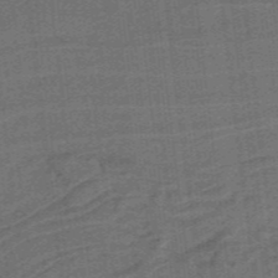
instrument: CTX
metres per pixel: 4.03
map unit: lHb
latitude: -39.8611
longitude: 54.2929
